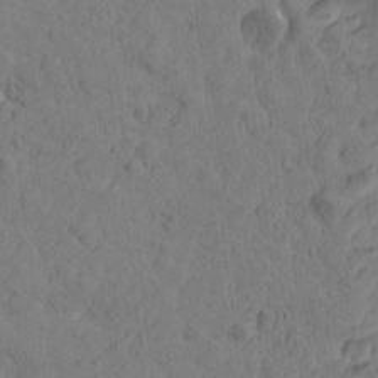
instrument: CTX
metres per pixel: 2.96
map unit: Htu
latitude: -1.1809
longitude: -175.5182
